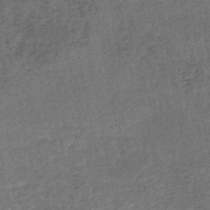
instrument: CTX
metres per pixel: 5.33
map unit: HNhu
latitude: -48.7652
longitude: 101.7477
